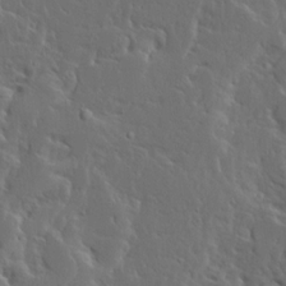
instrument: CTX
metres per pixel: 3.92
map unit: Ave
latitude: 14.1389
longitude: -137.6883
